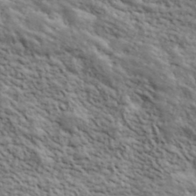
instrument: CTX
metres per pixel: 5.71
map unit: lHvf
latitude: 39.8205
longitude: -89.0081
